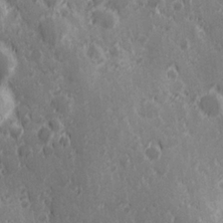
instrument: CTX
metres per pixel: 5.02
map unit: Hve
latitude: 25.1214
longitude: 146.3684
